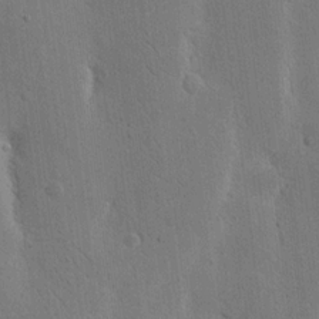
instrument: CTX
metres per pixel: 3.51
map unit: Nhu
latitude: 15.9717
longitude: -77.8772
